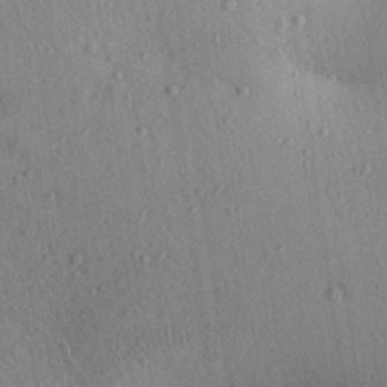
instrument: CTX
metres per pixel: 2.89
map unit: Aa
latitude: 30.6113
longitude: -147.1026
